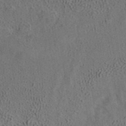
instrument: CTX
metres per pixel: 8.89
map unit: ANa
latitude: 39.4993
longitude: 18.5763
